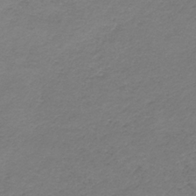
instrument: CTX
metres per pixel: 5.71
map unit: HNb
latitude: -34.5763
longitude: 56.3684
